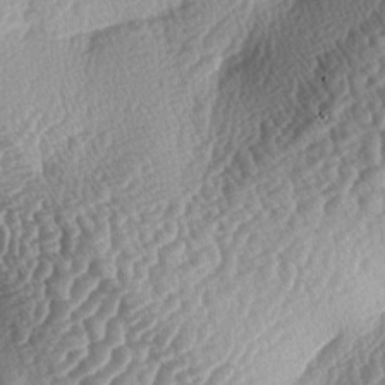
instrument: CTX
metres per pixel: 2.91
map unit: lAa
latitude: -4.1039
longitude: -127.9906
